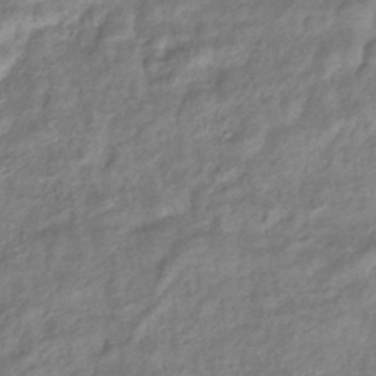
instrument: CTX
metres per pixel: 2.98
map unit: eHb
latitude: -39.2943
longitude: 78.9163
